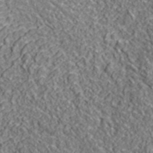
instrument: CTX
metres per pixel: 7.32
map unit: ANa
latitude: 43.5749
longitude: -86.1955
